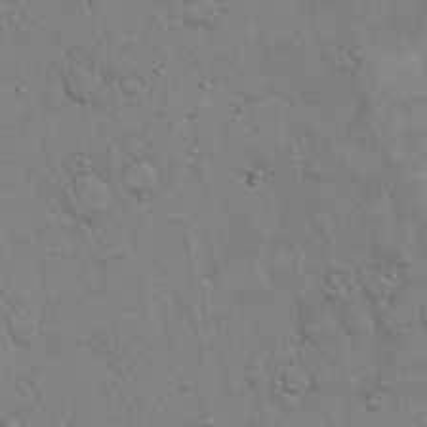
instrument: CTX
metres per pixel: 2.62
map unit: eHh
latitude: 20.7247
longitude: -59.6316
